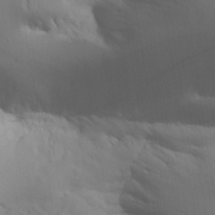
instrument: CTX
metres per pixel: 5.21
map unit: Aa
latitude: 21.3104
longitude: -124.4223
